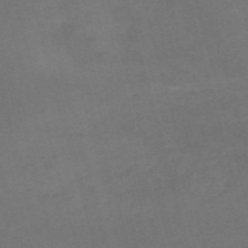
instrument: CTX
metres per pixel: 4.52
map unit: Nve
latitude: -59.6154
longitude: 57.1809
